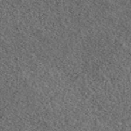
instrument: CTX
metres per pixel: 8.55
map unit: ANa
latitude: 46.3657
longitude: 48.7275
